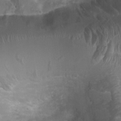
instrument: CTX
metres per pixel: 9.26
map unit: Ht
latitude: 4.1767
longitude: -20.9702
